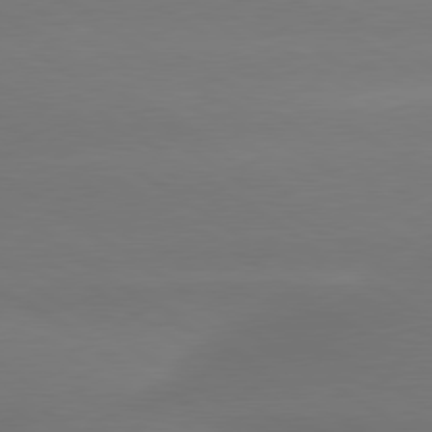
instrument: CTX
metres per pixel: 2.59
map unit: lApd
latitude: 79.8017
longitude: -134.7813
